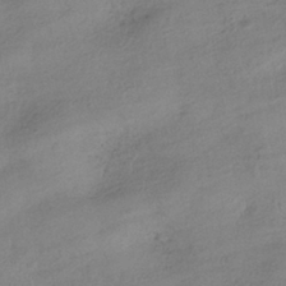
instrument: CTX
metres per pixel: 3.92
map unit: HNhu
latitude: -40.8975
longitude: 99.4643
